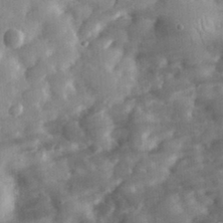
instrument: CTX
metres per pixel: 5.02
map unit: eHh
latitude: 32.0822
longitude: -71.6694
